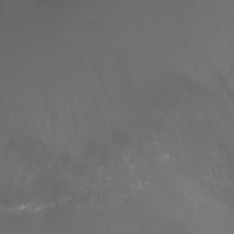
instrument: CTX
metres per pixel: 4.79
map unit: Nhu
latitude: -5.8800
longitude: -79.3104
